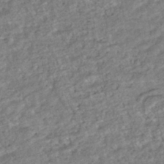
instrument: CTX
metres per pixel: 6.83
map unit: HNhu
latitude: -44.4629
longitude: 103.8233
